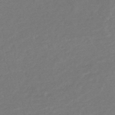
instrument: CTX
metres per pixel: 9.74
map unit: HNb
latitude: -48.4818
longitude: 57.7666
